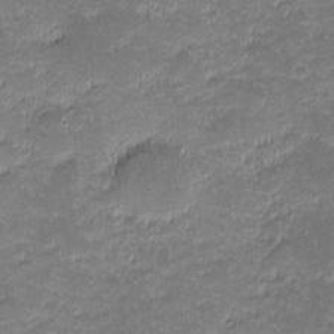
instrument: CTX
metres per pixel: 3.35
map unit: eHh
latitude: -1.8045
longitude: -85.8961
